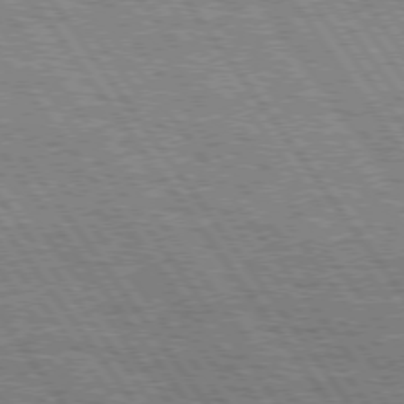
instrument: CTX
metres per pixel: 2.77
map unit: Hpe
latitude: 74.9325
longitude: -152.2523
